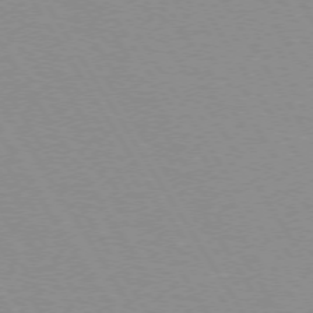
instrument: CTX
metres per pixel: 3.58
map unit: lApd
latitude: 72.5924
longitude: -56.4034
